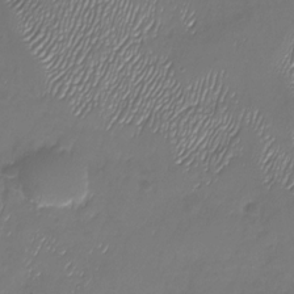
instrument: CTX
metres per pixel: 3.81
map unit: Nhu
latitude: -27.5588
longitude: -59.4993
